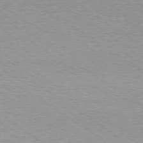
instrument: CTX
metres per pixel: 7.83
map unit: Ap
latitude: -79.2754
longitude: -93.7449
